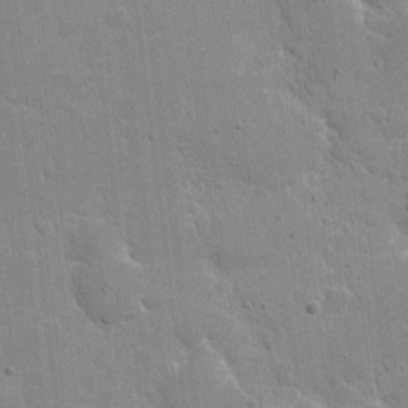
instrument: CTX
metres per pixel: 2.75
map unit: eHh
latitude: 4.6868
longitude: -67.0836
